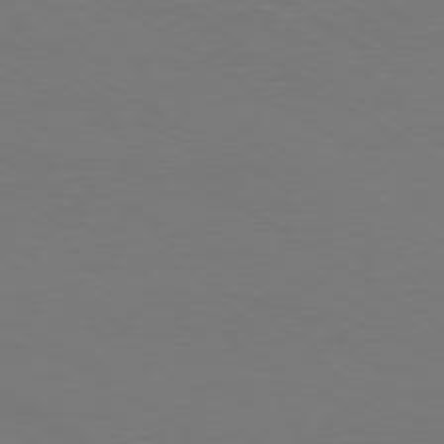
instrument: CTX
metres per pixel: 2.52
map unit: Ap
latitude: -79.7288
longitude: -65.4048
